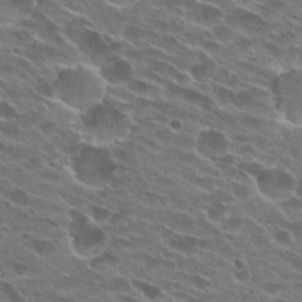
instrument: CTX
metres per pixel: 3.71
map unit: Hto
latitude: 25.4426
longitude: -42.7246
